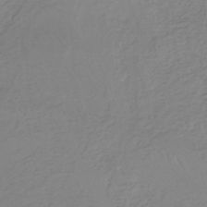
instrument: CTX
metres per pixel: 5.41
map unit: eHh
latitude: -44.9731
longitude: -29.4048
